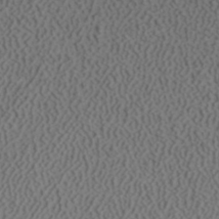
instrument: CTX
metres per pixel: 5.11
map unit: ANa
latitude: 41.3481
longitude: 27.4076
